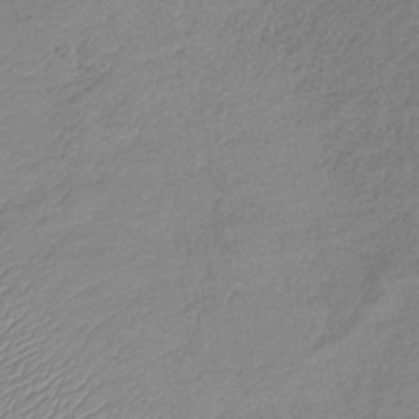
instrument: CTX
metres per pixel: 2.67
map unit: lHb
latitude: -36.9352
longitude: 71.6344
